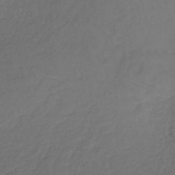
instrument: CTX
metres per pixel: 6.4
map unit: lHb
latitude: -39.5777
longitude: 70.6330
